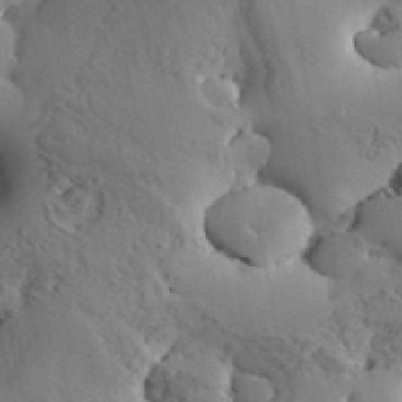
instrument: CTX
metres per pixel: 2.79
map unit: eHh
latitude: 34.1011
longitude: -133.8017
